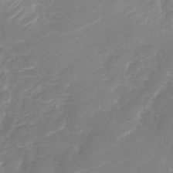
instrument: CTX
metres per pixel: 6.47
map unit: Nhu
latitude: -29.9556
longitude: -71.7261
